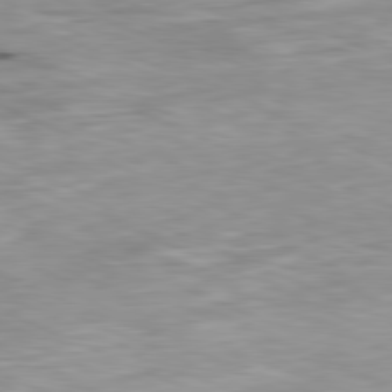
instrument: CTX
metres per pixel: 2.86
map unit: Ap
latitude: -81.5399
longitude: -87.1970
